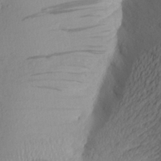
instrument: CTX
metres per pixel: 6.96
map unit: Aa
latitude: 24.8757
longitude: -149.2159
